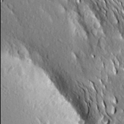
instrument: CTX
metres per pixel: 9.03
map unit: Aa
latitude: 20.2901
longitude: -149.9906
